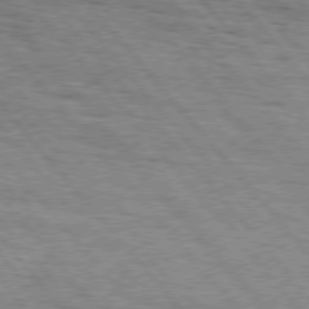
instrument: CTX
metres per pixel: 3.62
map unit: Hpe
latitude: 75.8772
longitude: -153.8395
